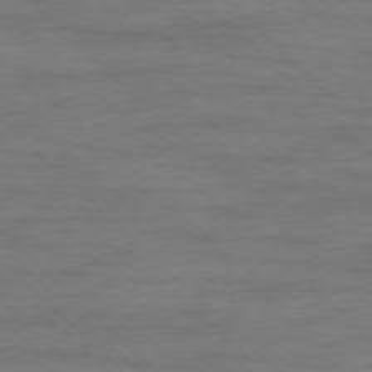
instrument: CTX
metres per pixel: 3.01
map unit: Ap
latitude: -77.5588
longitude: -94.3845
